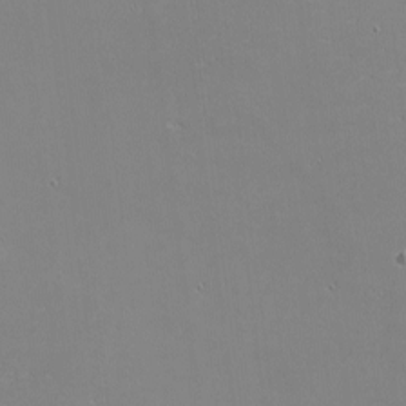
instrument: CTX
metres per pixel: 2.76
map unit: eHh
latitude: -3.0297
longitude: -80.6490
